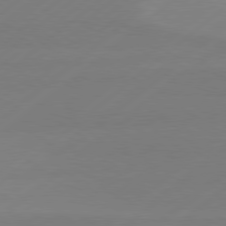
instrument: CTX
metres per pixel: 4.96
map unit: Hpe
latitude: 78.6113
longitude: -131.9717
